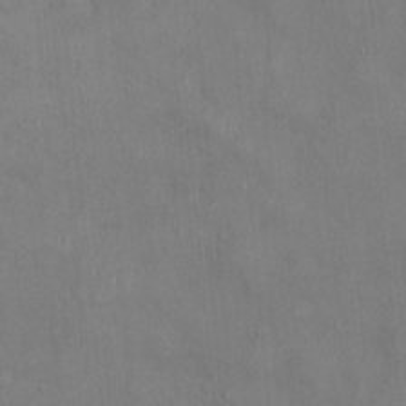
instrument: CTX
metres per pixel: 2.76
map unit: Ht
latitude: -4.1794
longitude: -14.5357
